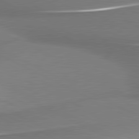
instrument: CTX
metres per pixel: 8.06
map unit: lApd
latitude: 81.0836
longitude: 176.0661
